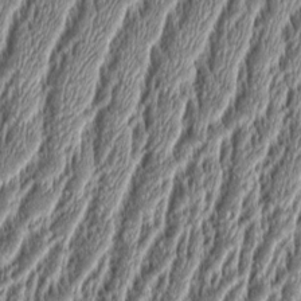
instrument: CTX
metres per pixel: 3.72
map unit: Aa
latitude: 9.1781
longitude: -130.5357
